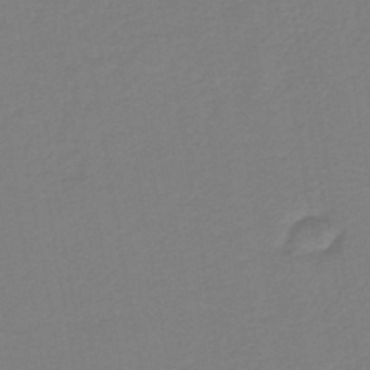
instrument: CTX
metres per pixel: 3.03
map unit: HNb
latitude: -42.9163
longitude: 49.6533
